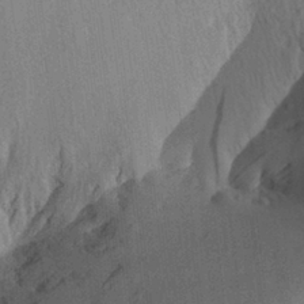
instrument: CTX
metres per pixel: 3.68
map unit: Aa
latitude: 27.2537
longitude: -145.2159
